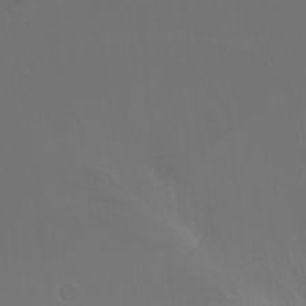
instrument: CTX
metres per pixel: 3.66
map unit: Ht
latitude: -3.0108
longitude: -60.6112
